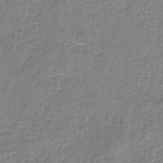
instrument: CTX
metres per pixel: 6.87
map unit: eAb
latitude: -37.3131
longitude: 52.6707
